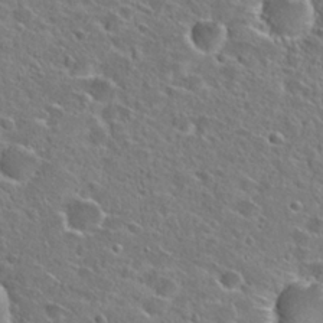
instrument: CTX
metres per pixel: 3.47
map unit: Hto
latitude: 25.3481
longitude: -46.5735
